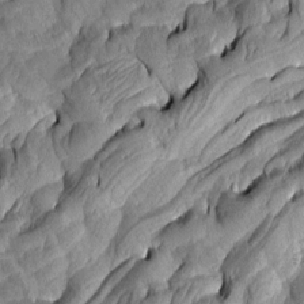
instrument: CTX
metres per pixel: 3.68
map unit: Aa
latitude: 7.3482
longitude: -129.2726
